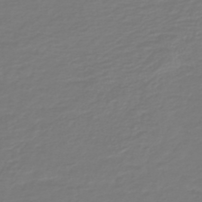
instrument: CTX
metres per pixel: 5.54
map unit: HNb
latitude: -47.1053
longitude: 54.3306
